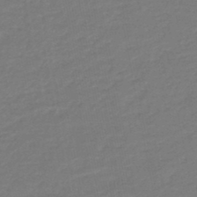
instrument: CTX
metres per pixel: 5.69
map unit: HNb
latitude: -46.8975
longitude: 56.0850
